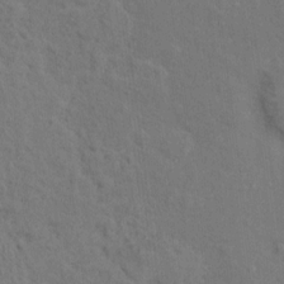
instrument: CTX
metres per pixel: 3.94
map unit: Hto
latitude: 14.7813
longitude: -30.2712
